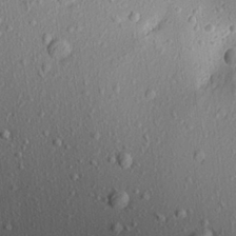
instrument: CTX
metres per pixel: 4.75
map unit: Aa
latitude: 21.6127
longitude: -143.0270
